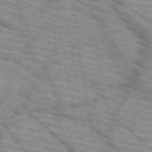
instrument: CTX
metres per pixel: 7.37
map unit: HNb
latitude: -46.9730
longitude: -45.2159
